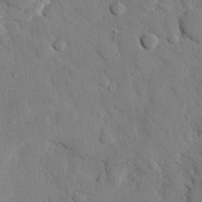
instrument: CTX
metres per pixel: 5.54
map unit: eHh
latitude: 26.7624
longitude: -78.9703
